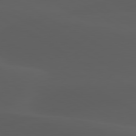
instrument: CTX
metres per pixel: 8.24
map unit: lApd
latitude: 80.1011
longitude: -89.1970
